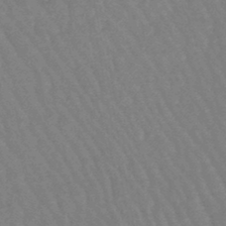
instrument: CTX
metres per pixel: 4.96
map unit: eHb
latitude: -46.1794
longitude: 80.3118
